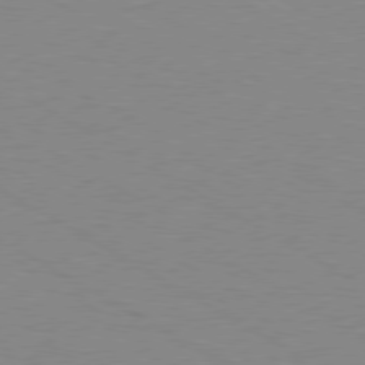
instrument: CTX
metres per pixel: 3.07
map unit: Ap
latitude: -80.3307
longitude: -52.0444
